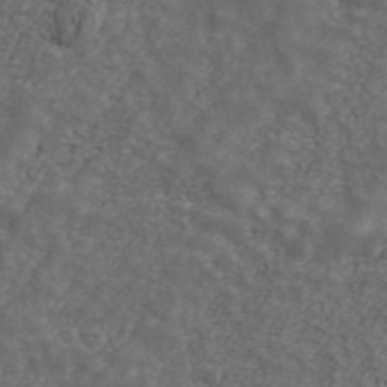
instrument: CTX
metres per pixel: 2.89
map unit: ANa
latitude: 42.3278
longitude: 29.4643
